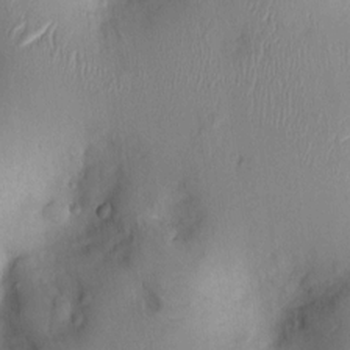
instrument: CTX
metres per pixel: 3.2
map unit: Nhu
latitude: 0.8947
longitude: -14.3279
